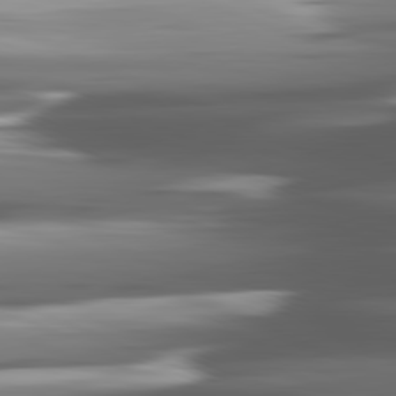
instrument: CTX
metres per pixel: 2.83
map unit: lApd
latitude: 81.9339
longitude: -140.1577
